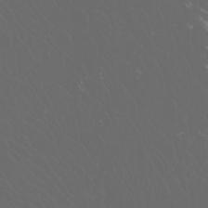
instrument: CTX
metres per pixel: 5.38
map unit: Htu
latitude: -11.5399
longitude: -73.0269
